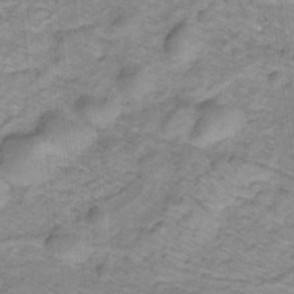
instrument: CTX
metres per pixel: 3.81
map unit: eHb
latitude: -32.0850
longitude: 67.2754
